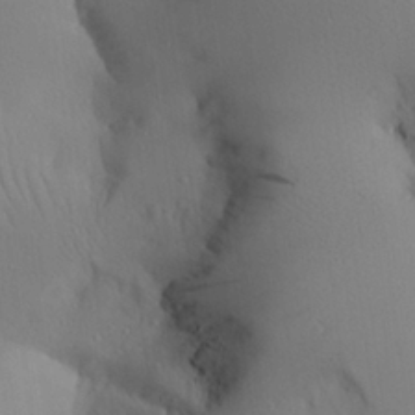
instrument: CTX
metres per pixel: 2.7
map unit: Aa
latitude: 24.9513
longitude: -145.1025
